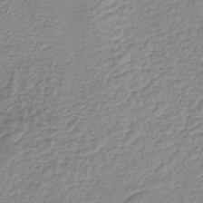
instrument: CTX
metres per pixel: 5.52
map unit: lHb
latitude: -37.2942
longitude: 69.6343
